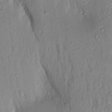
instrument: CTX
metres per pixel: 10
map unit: Aa
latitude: 17.0270
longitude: -147.8773
